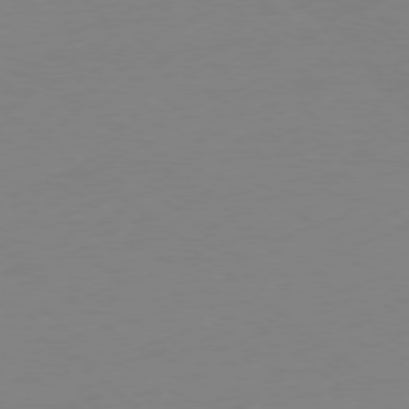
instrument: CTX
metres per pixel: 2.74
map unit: Ap
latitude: -78.8219
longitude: -98.7813
